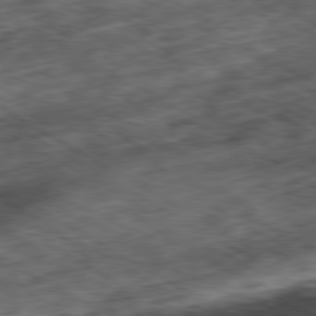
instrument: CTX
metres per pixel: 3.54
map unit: Hpe
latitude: -80.5007
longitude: 22.8219
